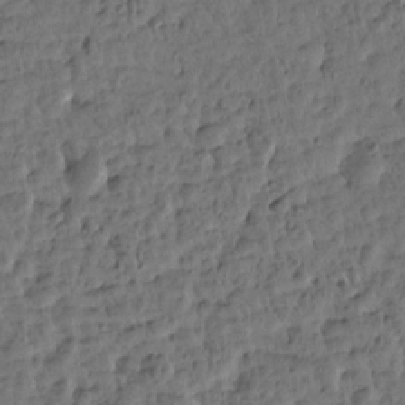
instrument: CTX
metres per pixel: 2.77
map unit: Htu
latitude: 2.3845
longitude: -178.7813
